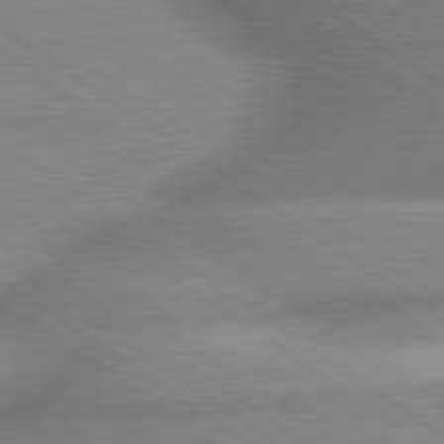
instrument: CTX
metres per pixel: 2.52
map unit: lApd
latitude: 79.7828
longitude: -168.2145
